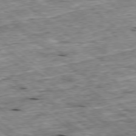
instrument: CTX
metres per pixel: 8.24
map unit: Ap
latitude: -78.8975
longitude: -86.9514
